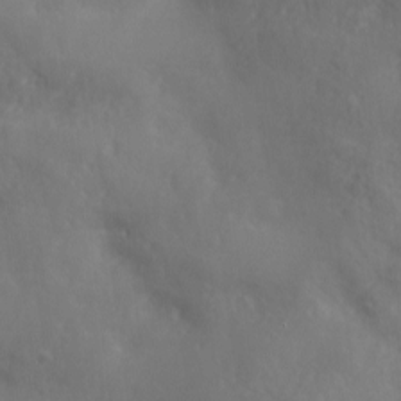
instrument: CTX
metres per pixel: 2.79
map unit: Ave
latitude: 1.7449
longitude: -113.1214
